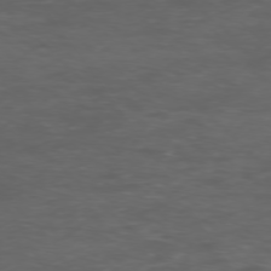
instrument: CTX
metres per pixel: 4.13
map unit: Ap
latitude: -76.2550
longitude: -68.1389
